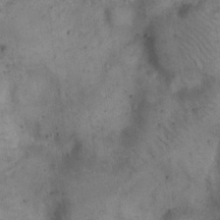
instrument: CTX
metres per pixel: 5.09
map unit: eHh
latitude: 20.8380
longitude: -60.5923
